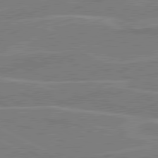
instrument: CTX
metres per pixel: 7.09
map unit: lApd
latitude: 80.8002
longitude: 120.6707
